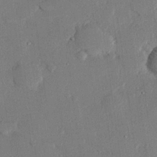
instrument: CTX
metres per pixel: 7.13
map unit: eHh
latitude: 27.0270
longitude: -81.2159
